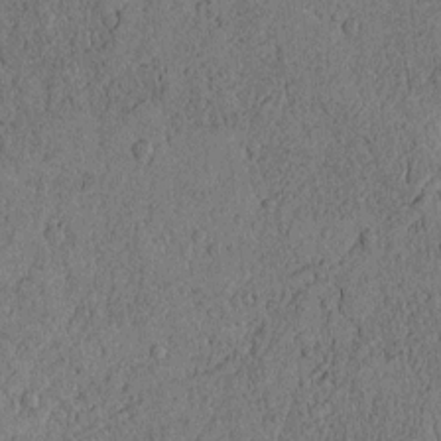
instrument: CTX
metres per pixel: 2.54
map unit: lAvf
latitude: 4.3278
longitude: 158.1983
